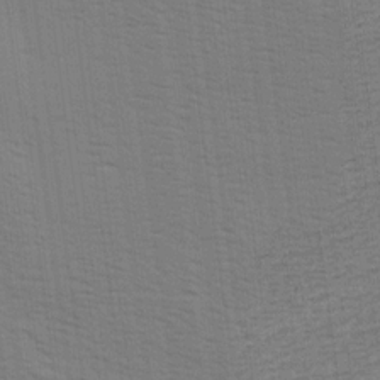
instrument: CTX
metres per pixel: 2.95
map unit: Ave
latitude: 17.0647
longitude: -138.5168
